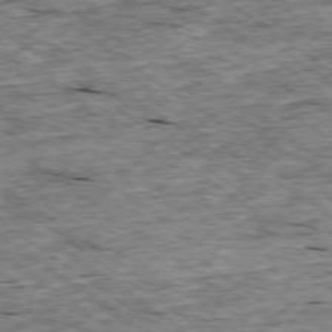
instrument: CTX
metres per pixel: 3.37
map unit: Ap
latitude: -79.0675
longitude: -87.3481
